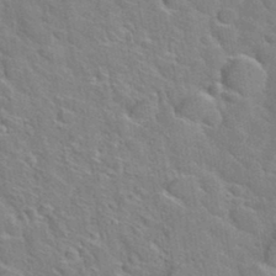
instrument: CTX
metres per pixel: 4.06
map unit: Hto
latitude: 35.1214
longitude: -48.7435
